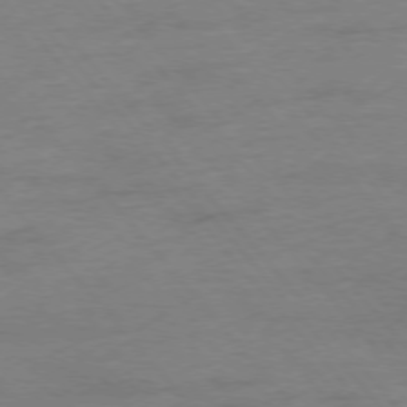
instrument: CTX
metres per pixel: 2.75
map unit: Hpe
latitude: -76.5385
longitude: -15.4427
